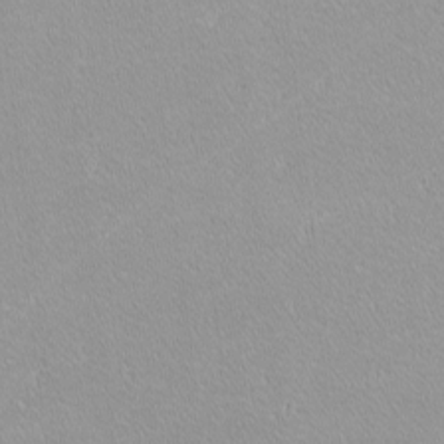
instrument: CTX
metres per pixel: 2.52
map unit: lHvf
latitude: -12.0850
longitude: -104.9703
